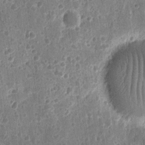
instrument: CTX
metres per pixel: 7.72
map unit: eHh
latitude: 11.4427
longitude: -72.9892
